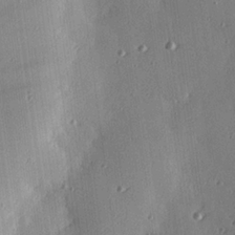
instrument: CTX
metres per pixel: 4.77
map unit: eHh
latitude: 25.2537
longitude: -90.0444
